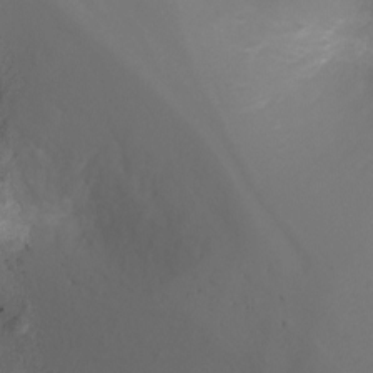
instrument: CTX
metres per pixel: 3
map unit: Ht
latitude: -3.1242
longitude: -26.3845
